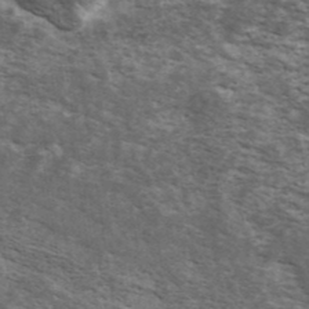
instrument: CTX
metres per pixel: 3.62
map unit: Ave
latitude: 40.7813
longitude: -109.8205
